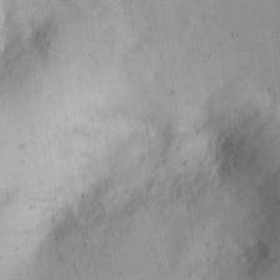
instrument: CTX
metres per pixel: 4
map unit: HNhu
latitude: 6.8947
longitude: 7.1620
